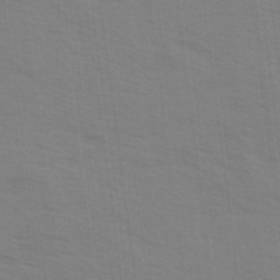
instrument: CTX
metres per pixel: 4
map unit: Ave
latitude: 14.6680
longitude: -102.5168
